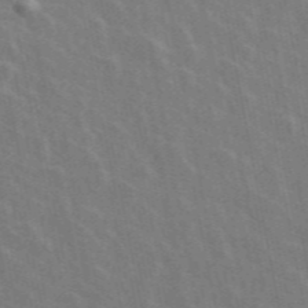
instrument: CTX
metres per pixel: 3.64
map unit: ANa
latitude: 48.8191
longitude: -77.4237
